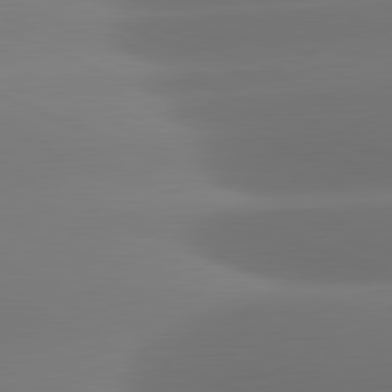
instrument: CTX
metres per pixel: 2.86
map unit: lApd
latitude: 81.5371
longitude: -160.8380
